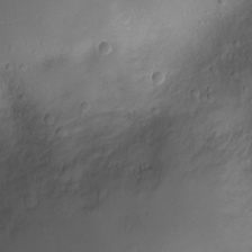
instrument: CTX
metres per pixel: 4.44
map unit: Ht
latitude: -3.8611
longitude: -29.1214
